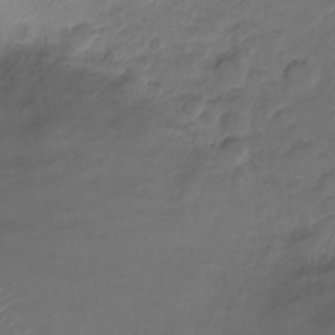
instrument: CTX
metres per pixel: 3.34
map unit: Nve
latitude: -20.3495
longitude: 105.5210
